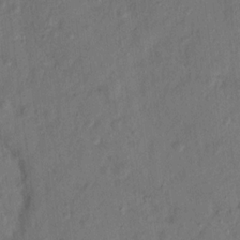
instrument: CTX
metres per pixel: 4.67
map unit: Ht
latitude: 14.6491
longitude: -37.3860
